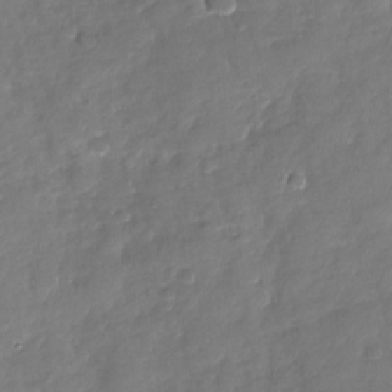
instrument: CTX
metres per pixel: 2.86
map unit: Nhu
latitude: -28.8030
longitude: -60.8758
